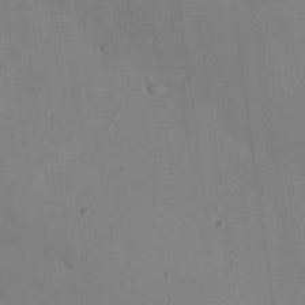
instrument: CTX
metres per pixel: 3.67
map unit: Nhu
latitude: 25.5560
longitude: -70.9702
